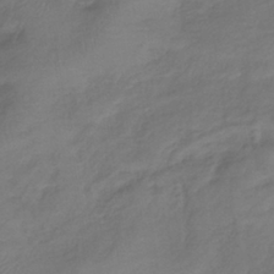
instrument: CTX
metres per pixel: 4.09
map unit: lHb
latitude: -39.0109
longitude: 74.8975
